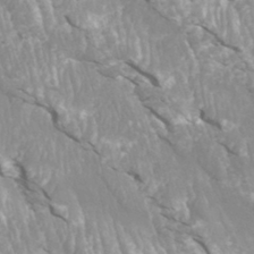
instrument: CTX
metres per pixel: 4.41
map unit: Htu
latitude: -8.5196
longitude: -75.4049
